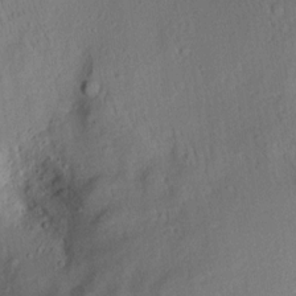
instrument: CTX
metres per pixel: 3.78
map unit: Aa
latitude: 13.0648
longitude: -140.7435
